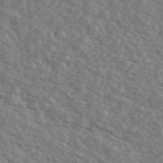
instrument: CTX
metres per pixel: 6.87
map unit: Ave
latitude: 40.0822
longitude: -109.4993
